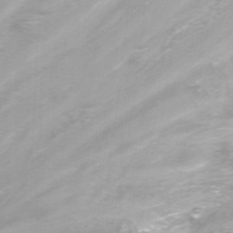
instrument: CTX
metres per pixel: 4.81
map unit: Nhu
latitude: -13.7478
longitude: -55.9150
